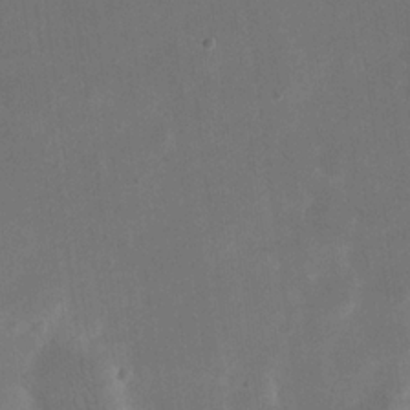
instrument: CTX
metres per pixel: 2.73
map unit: eHh
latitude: 20.1767
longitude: -70.6112
